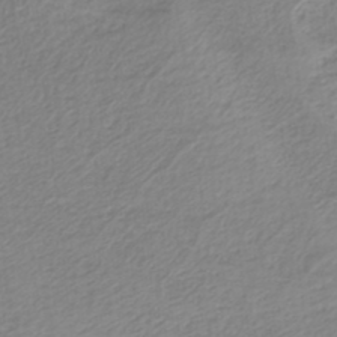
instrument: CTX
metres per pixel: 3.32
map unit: HNb
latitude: -36.4062
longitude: 55.4832
